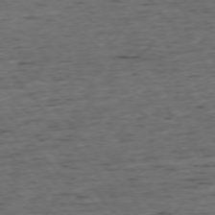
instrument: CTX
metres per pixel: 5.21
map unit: Ap
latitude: -75.5399
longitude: -90.6302
